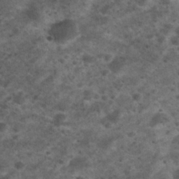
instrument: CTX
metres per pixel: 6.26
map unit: Nhu
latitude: 28.6490
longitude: -49.7261
